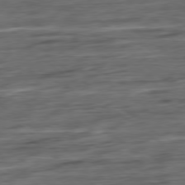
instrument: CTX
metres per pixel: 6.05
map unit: Hpe
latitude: -79.3509
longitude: -19.7638
